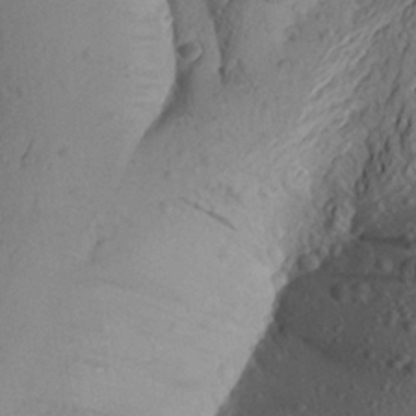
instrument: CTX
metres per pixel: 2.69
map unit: Aa
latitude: 22.7624
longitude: -149.1970
